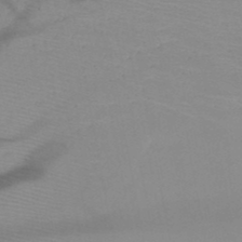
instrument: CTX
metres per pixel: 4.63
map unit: HNb
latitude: -48.4629
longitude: -40.6112
